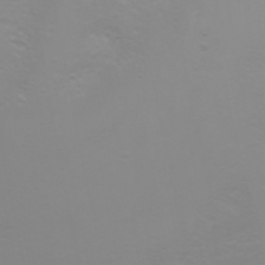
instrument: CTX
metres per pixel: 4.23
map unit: Nhu
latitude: -4.9541
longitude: -79.5749
